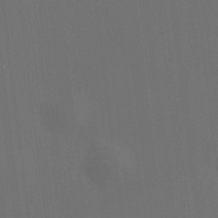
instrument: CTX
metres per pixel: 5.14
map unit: HNhu
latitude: 10.6302
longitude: 10.3873
